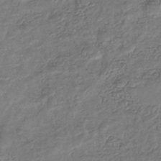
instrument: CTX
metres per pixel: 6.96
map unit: eHb
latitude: -34.8975
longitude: 80.3118
